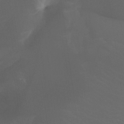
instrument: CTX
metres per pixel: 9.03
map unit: Ht
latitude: -7.1431
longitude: -30.5168
